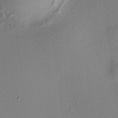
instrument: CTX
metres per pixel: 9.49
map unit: HNhu
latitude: 8.4790
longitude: 14.3118
